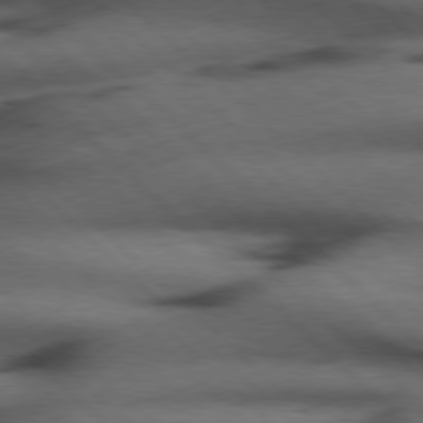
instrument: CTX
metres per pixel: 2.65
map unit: Hpe
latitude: 77.2348
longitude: -155.5560
